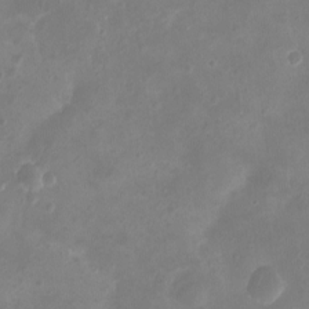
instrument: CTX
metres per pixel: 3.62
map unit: eHh
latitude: -5.4454
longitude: -77.6505
